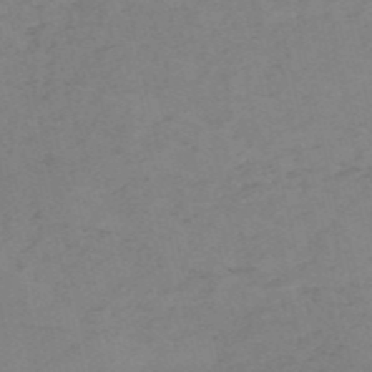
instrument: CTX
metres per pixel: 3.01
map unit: HNb
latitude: -54.6897
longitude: -42.1200
